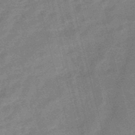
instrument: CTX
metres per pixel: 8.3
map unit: eHb
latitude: -48.3496
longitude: 86.8975
